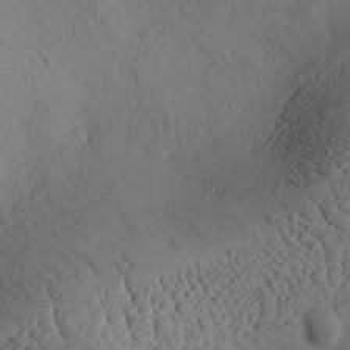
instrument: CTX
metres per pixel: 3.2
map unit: Ave
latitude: -9.8422
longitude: -121.9339
